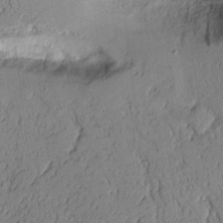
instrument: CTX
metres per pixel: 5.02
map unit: Aa
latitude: 11.1214
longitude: -128.3278
